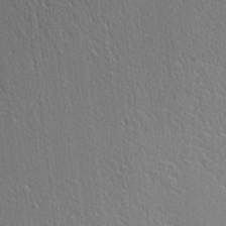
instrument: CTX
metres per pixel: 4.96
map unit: Nhu
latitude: 0.1766
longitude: -78.4790
